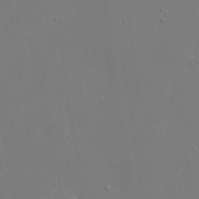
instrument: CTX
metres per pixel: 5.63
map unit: eHh
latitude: 19.4048
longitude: -71.9150
